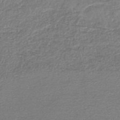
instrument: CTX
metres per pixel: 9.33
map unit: lHb
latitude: -44.1984
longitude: 77.6722
